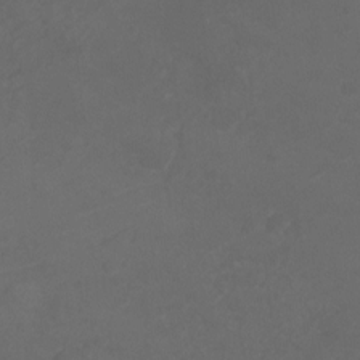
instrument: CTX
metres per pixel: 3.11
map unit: Ht
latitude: -9.9556
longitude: -35.6882
